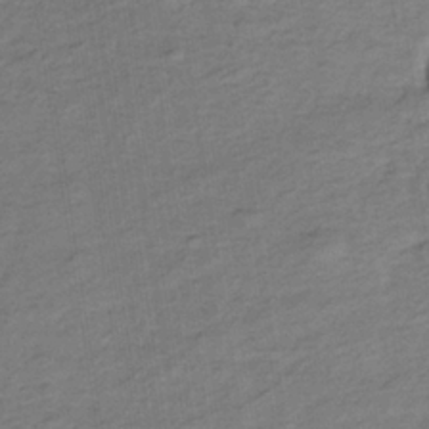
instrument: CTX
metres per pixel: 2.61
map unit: lHb
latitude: -35.5021
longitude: 70.0283
